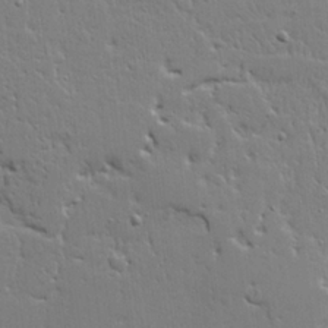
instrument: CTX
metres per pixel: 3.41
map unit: Ave
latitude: 20.4790
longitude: -127.7072
